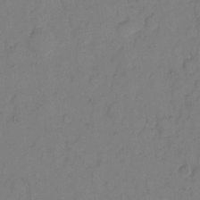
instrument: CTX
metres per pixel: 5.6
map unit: eHh
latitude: 7.3671
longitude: -65.5749
